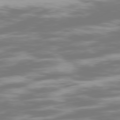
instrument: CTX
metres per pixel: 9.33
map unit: Ap
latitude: -79.1620
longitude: -60.2711
